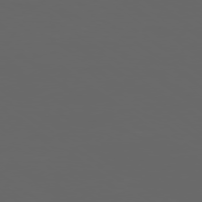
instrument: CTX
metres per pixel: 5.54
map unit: Ap
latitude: -77.8800
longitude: -75.3860
